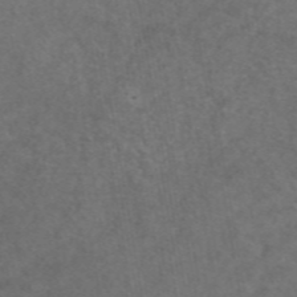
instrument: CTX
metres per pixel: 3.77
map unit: eAb
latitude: 47.8395
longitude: 109.1620
